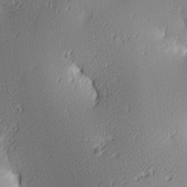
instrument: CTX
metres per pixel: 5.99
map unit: lAa
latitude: 4.2333
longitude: -116.4034
